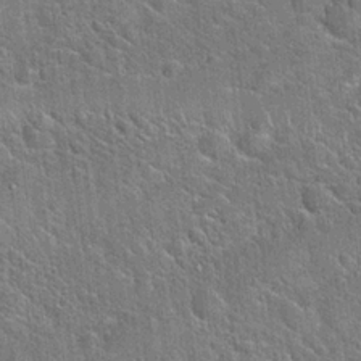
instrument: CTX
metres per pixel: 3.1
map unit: Hto
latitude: 20.5357
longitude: -51.4237
